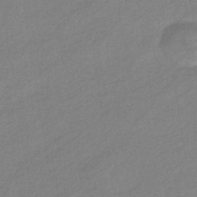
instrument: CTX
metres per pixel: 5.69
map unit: eHb
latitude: -40.9730
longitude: 83.5021
